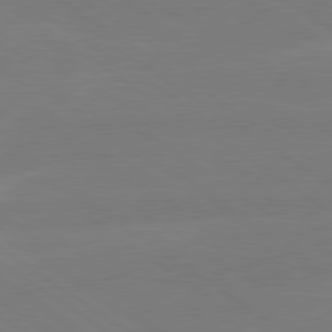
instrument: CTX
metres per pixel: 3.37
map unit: lApd
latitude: 79.2915
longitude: -142.9325
